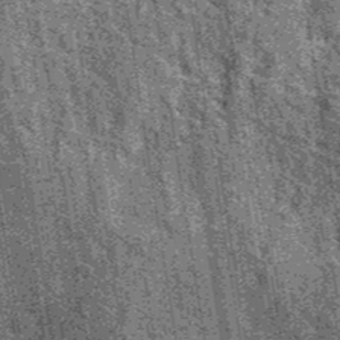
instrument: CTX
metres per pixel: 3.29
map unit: eAb
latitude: 39.9528
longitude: 107.1242
